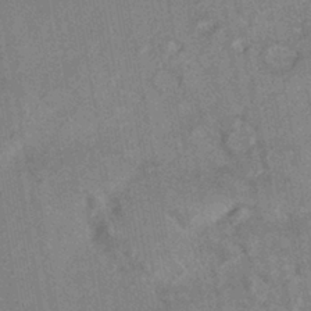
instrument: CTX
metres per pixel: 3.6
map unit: HNhu
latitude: -42.1038
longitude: 91.9178
